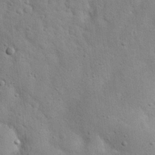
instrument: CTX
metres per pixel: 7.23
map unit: Nhu
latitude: 20.9703
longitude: -76.6112
